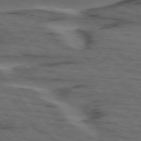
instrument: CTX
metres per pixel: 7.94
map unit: lApd
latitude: 75.7639
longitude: -70.5546
